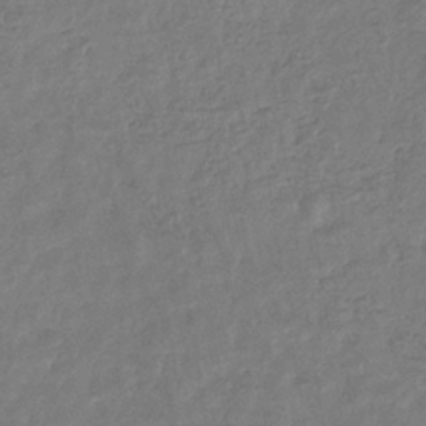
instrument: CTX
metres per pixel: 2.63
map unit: eHb
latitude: -34.0472
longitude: 77.0297
